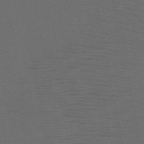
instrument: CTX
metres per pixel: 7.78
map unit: HNb
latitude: -49.8423
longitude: -45.8772
